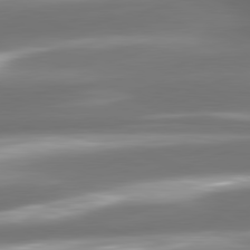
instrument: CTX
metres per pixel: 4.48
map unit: lApd
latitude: 81.1403
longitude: -142.5735
